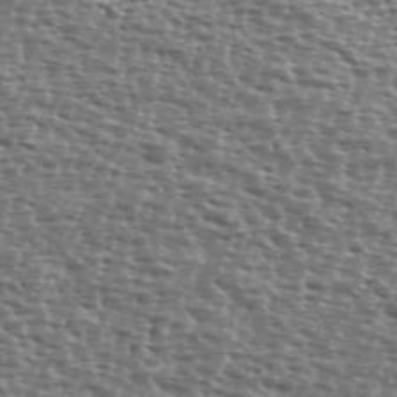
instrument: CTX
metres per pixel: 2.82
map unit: Ave
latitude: 39.2348
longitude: -111.8772
